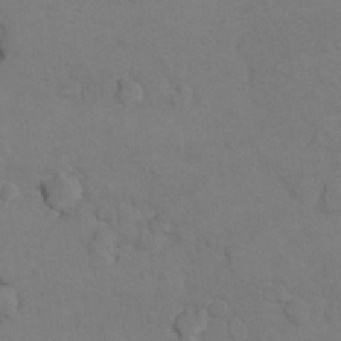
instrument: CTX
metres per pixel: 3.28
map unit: Hto
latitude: 8.1011
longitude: -35.8394
